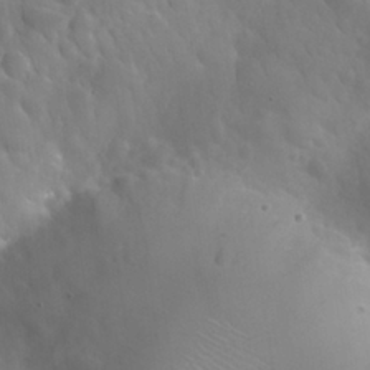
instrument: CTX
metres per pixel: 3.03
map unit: Nhu
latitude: 26.9514
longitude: -56.0255
